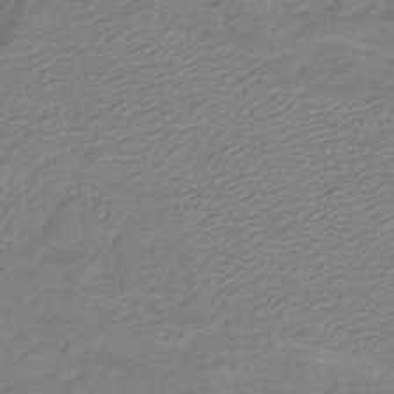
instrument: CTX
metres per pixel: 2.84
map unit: lHb
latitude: -41.4643
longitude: 53.6532
